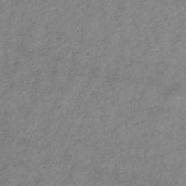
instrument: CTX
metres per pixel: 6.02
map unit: lHb
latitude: -34.4818
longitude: 72.1794
